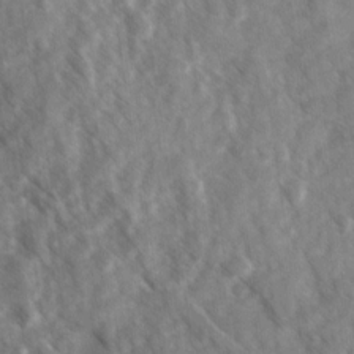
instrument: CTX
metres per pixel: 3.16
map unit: Ave
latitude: 17.4049
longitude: -131.0837
